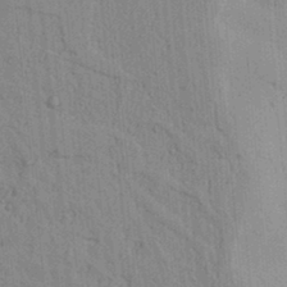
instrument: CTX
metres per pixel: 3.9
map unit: lAvf
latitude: 8.0633
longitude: 164.4440
